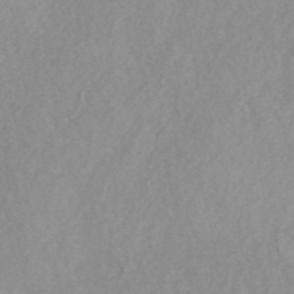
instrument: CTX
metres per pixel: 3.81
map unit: ANa
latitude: 45.6694
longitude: 50.1984
